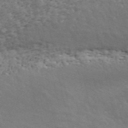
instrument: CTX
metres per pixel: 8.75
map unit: ANa
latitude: 43.1592
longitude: 46.8597
